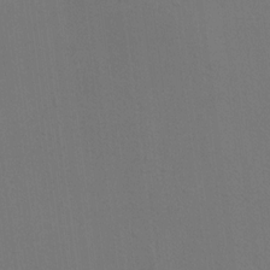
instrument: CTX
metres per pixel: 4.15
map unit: HNhu
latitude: 12.7624
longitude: 9.5966
